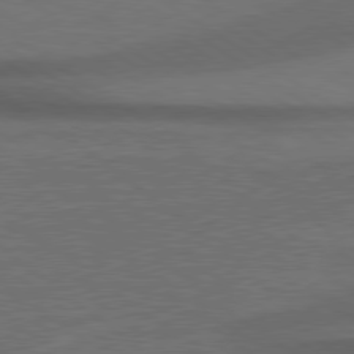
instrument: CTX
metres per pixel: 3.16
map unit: lApd
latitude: 79.2726
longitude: -123.6883
